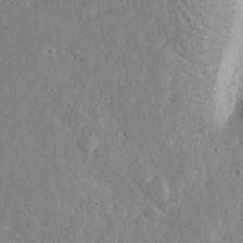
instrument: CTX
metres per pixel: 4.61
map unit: lHvf
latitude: 32.6302
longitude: -83.8583
